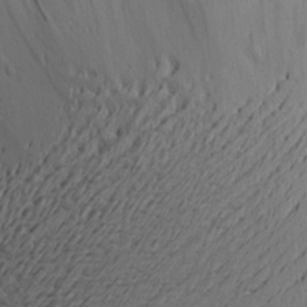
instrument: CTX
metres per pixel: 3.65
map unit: Aa
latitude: 19.3670
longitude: -141.3292
